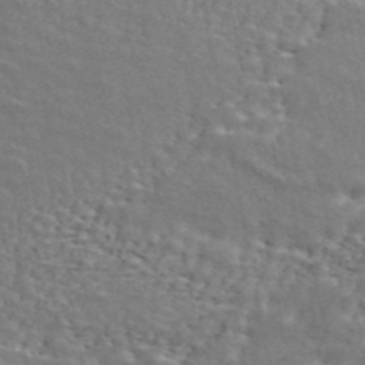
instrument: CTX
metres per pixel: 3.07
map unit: ANa
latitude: 45.7261
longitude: 37.8044
